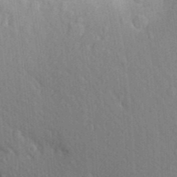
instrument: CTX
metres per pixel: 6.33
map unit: Aa
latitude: 26.0633
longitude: -149.7261
